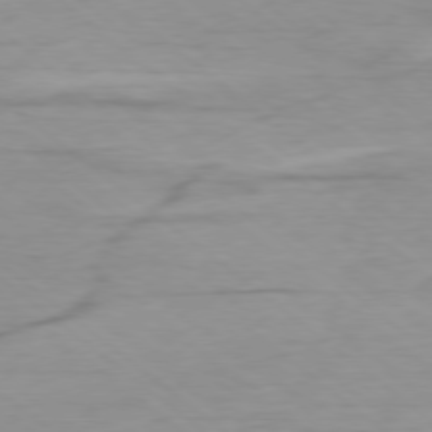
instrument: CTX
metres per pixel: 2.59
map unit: Ap
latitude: -78.6707
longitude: -78.2145
